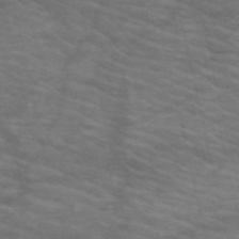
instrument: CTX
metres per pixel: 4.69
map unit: HNb
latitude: -53.6344
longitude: -44.7624
